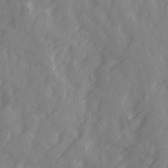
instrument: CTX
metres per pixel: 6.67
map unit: Ave
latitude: 19.9339
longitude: -131.9151
